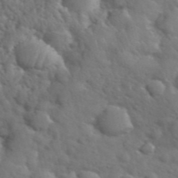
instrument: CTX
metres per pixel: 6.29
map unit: eHh
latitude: 39.7827
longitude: -55.7072
